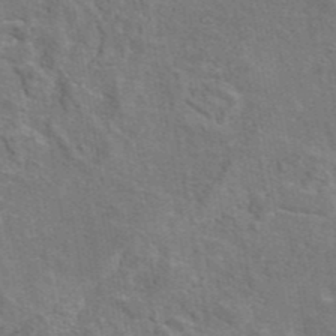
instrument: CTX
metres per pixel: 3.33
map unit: eAb
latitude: 44.9325
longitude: 110.3684
